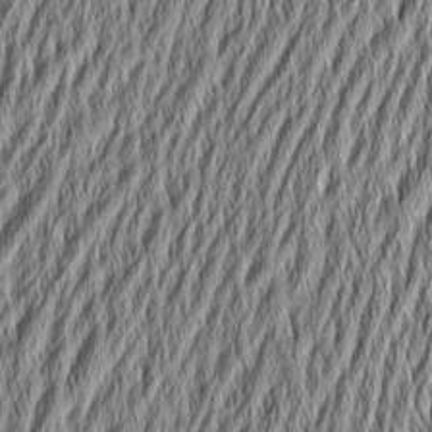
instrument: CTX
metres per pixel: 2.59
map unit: Aa
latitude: 6.4979
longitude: -129.4615
